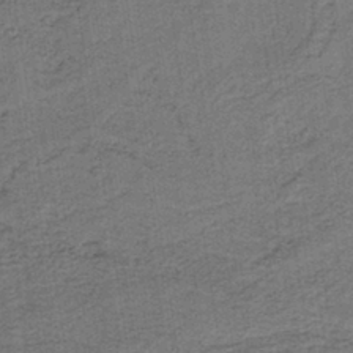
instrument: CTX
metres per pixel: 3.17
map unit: lHb
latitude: -40.4440
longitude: 55.2376
